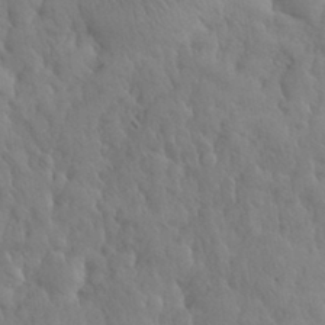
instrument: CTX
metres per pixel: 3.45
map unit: eHh
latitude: 31.4238
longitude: -67.8583
